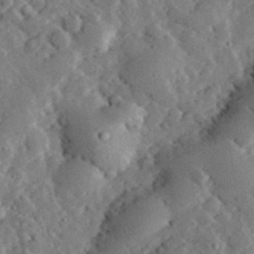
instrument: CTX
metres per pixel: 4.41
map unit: lHvf
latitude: 33.1025
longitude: -83.5371
